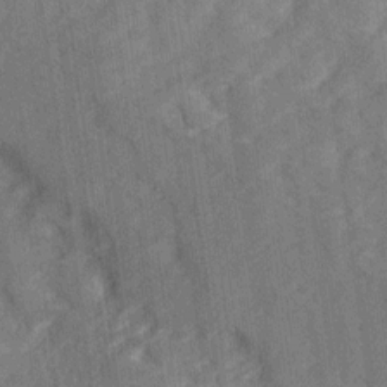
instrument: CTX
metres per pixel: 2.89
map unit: Ave
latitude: 18.4034
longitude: -135.6694
